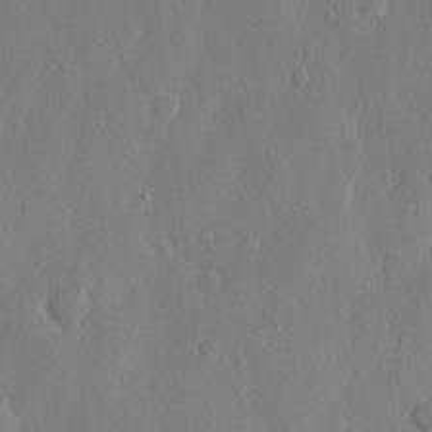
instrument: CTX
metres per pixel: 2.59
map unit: eHh
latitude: 12.7435
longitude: -71.3859
